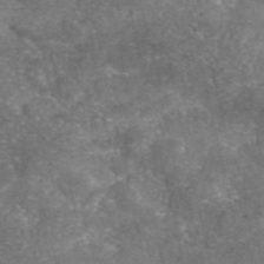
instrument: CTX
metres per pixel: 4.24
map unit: eAb
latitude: 46.6680
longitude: 105.0675
